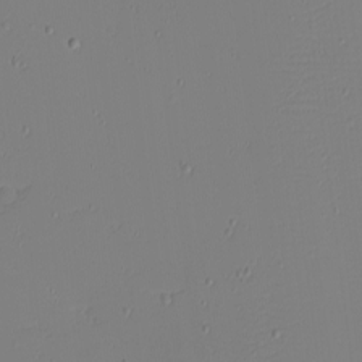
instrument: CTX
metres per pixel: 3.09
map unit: eHh
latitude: -4.4629
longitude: -81.4048
